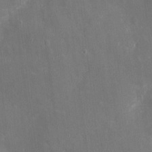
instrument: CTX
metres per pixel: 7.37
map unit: eHh
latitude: 4.1578
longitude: -69.8961
